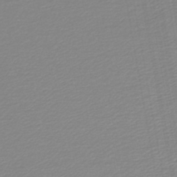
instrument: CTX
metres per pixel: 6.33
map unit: lHb
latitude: -46.0283
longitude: 67.1431
